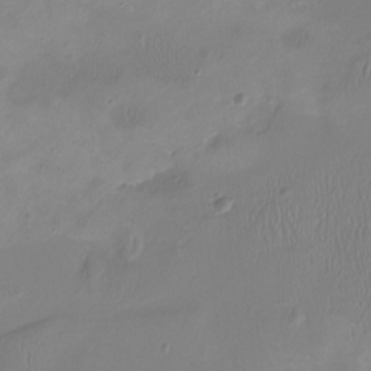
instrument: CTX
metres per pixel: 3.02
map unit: Nhu
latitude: -16.6897
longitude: -57.3292
